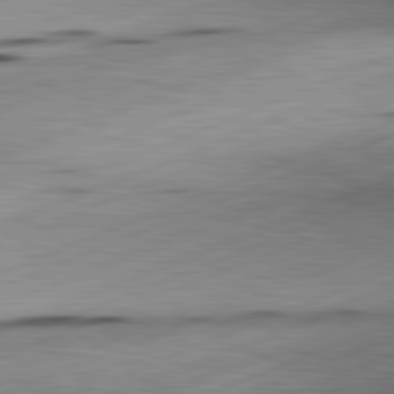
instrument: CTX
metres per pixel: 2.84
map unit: lApd
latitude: 81.8394
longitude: -165.7450
